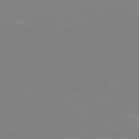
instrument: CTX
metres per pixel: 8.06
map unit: Hpe
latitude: 77.5749
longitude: -125.2914
